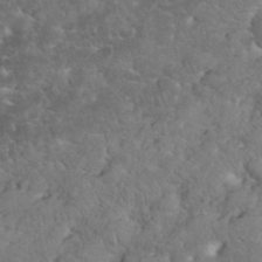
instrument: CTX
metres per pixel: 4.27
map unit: eHh
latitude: 34.6868
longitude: -65.2159
